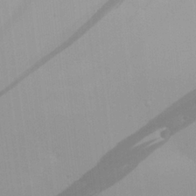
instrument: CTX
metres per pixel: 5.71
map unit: Aa
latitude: 24.5356
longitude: -136.3656
